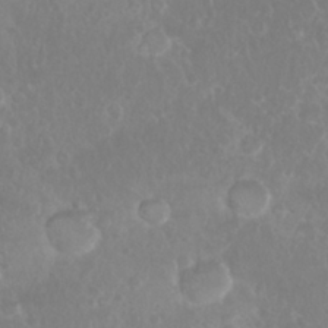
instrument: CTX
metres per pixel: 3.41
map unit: Nhu
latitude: 28.2333
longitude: -63.9150
